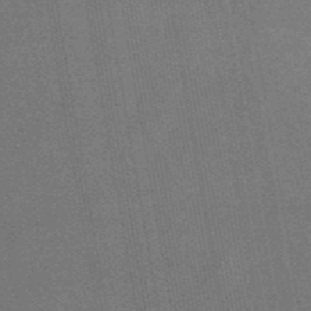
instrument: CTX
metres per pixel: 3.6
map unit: lHb
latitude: -48.5952
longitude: 71.1242
